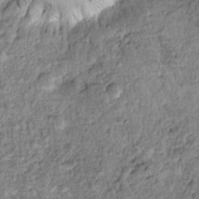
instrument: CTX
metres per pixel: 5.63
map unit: Ht
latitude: 13.2726
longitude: -40.7057
